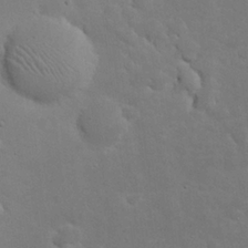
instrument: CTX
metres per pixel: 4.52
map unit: eHh
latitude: 24.0444
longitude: -72.1578
